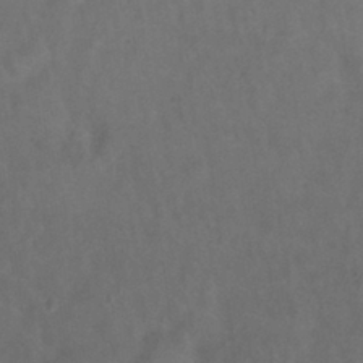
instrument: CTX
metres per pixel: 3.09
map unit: Ht
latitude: -0.5385
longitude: -33.0836
